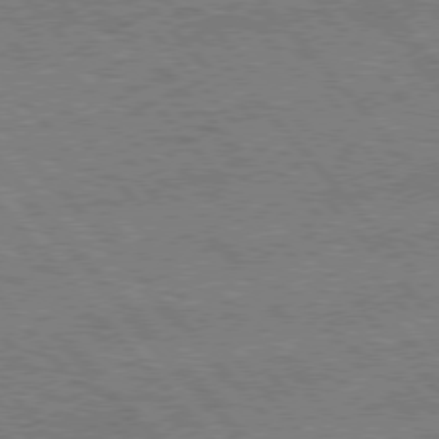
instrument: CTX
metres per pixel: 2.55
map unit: lApd
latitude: 76.1766
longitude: -74.5168
